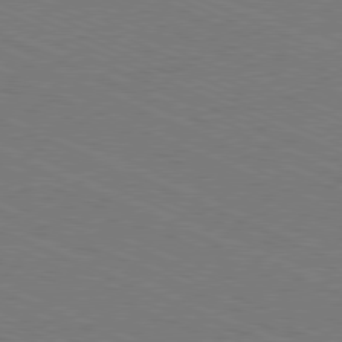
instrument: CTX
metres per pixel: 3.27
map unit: Ap
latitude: -80.9920
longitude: -74.7813
